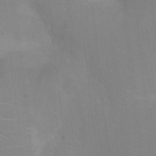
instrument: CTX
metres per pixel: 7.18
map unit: Ht
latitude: -3.5399
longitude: -17.4426
